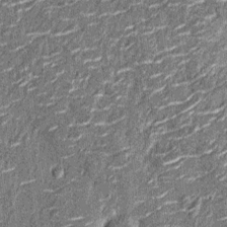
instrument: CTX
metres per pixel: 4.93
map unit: Nhu
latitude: -14.0472
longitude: -23.3104
